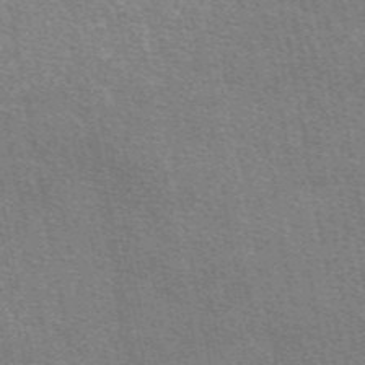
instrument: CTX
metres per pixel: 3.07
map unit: eAb
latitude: 48.8002
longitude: 114.6329
